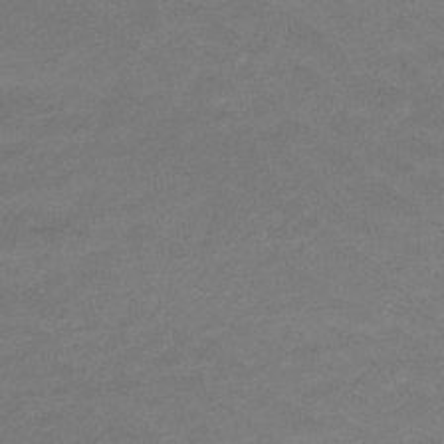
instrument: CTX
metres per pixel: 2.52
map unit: lHb
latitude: -48.1228
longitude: 82.9353
